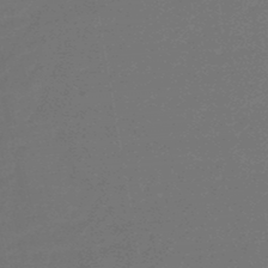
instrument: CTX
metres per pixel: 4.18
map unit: eHb
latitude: -47.6533
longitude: 82.1606
